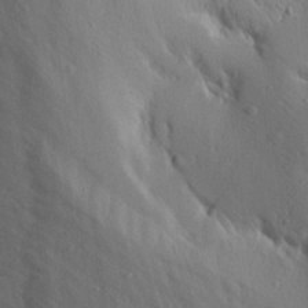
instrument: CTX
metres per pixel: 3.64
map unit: Aa
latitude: 13.7639
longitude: -142.1956
